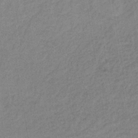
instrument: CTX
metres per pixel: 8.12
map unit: HNb
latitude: -33.8989
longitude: 62.1228
